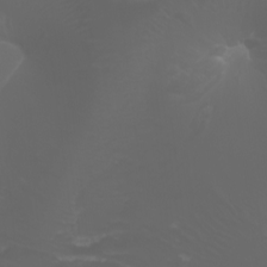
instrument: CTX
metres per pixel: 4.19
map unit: Htu
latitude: -1.2187
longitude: -75.2537
